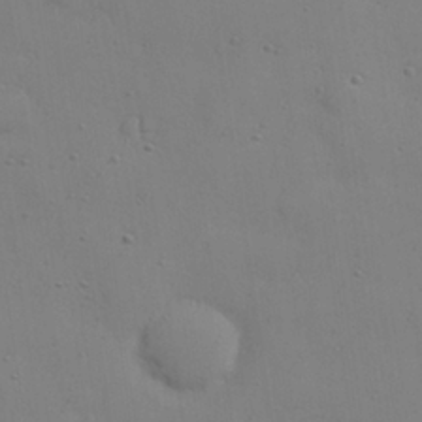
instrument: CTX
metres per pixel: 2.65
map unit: Nhu
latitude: 25.4426
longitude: -71.1214
